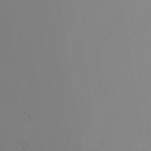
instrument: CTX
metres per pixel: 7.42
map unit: Nhu
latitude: -6.6518
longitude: -81.7639
